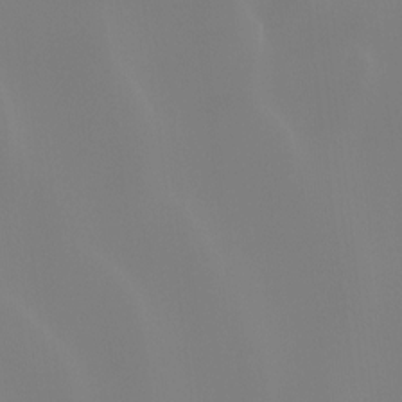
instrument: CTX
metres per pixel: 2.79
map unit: Hto
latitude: -8.5196
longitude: -46.0822
